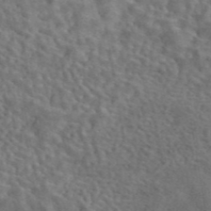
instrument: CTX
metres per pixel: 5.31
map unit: eAb
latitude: 43.4804
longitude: 109.9556
